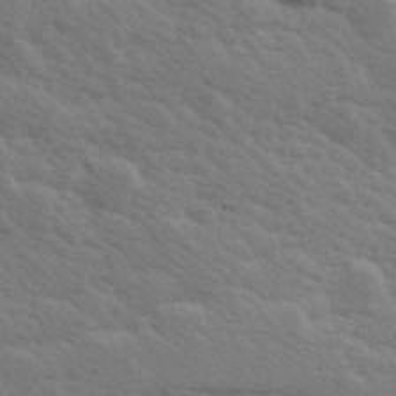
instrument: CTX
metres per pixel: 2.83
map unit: Hve
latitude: 25.5371
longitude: 145.6344
